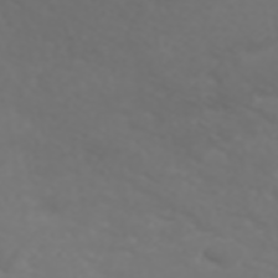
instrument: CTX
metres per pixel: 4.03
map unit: ANa
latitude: 42.3845
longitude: 34.1417
